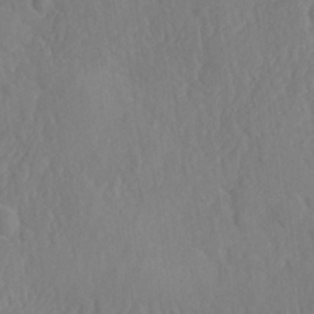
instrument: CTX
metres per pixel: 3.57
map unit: Ave
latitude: -10.3117
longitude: -120.7436
